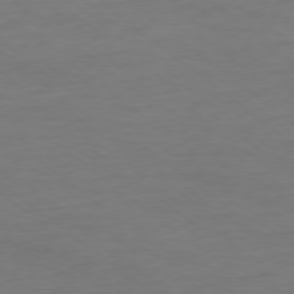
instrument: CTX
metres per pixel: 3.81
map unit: Ap
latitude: -78.7652
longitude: -89.4994
